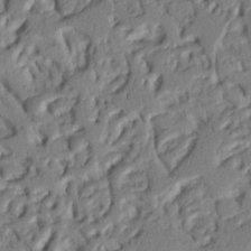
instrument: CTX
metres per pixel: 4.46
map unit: Nhu
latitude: 20.1767
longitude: -78.5168
